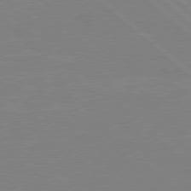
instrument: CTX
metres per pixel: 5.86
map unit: Hpe
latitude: 78.2334
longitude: -123.1592
